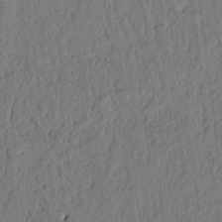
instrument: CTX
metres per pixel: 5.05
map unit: lAvf
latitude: 7.8394
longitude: 164.7086
